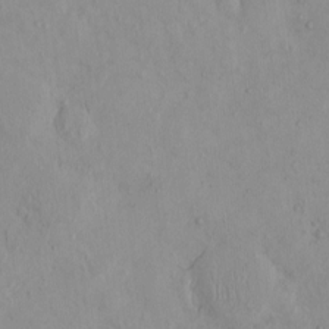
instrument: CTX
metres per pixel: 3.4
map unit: eHh
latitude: -0.1228
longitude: 16.2173
